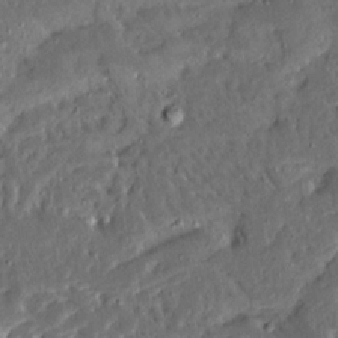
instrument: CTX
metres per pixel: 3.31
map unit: Ave
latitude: 14.6680
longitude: -138.9136
